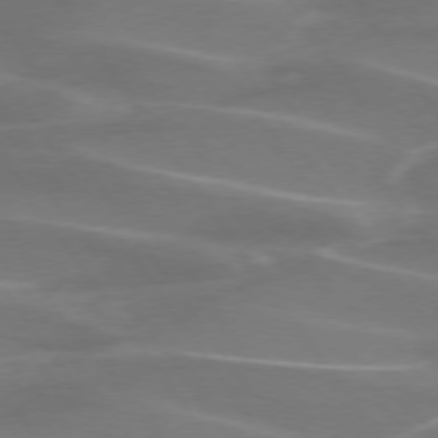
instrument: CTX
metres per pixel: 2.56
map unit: lApd
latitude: 74.5357
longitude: -61.9717
